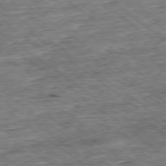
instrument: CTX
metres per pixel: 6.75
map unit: Ap
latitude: -78.9541
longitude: -86.0633
